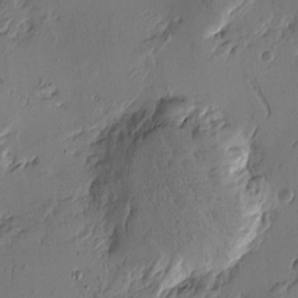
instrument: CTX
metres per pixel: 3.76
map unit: Htu
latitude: -3.4643
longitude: -178.0633
